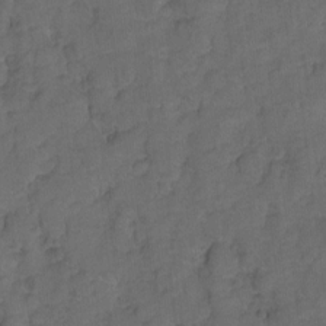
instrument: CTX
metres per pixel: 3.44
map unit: Hto
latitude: 5.0080
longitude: -31.7450
